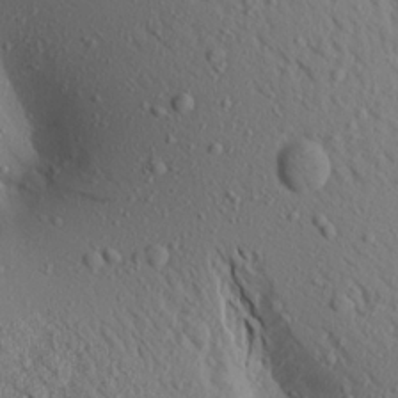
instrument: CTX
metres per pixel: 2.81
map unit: Aa
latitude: 17.0836
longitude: -147.9717
